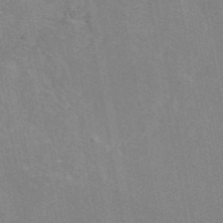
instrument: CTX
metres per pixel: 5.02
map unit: eAb
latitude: 46.4979
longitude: 117.1053
